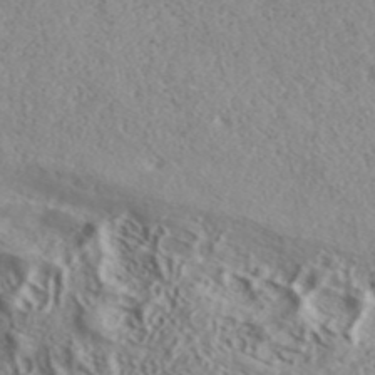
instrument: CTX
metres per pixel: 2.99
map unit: ANa
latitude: 41.5749
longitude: 18.1417
